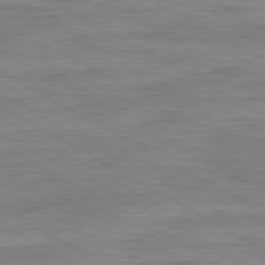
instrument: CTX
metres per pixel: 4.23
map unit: Ap
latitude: -81.2565
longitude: -78.5735
